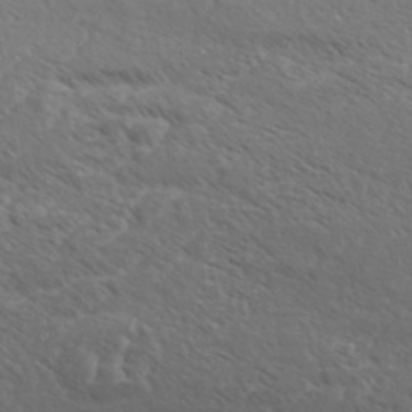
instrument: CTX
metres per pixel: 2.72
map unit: eHh
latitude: 36.9703
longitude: -139.1214
